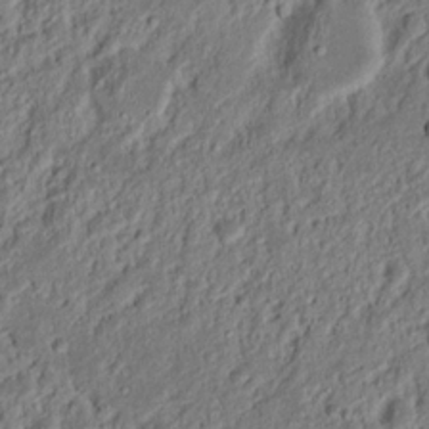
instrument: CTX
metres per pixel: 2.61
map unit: Nhu
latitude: 18.2522
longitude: -72.9892
